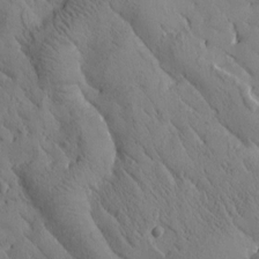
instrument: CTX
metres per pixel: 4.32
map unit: Htu
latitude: -0.7653
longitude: 175.2753
